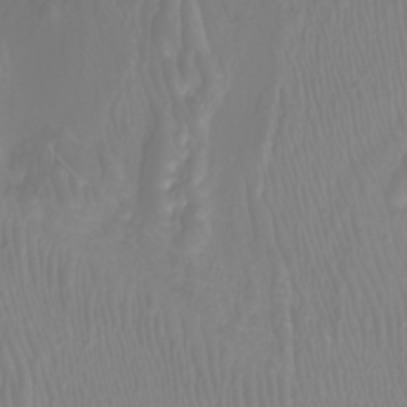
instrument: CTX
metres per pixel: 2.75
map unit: Nhu
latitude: -7.2187
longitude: -93.7449
